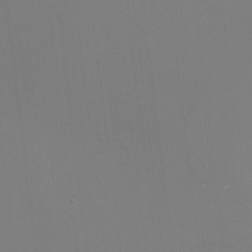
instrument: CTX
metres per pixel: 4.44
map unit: eHh
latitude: -5.9745
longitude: -83.2348
